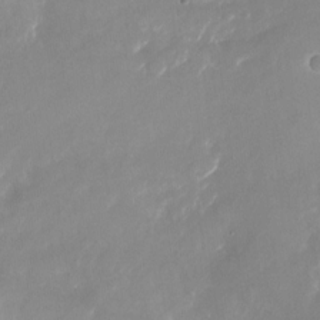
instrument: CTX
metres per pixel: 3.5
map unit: Nhu
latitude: -25.4076
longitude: -73.0270
